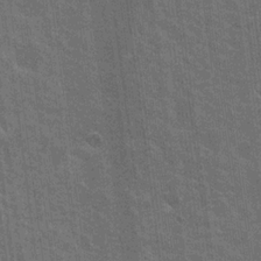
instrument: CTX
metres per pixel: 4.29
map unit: Nhu
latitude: 18.7813
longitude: -30.6491
